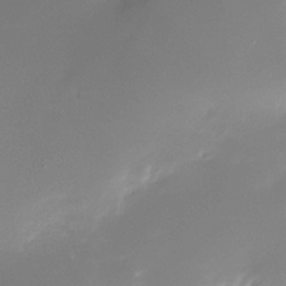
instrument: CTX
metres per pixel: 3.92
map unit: Nhe
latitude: -32.7275
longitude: -118.0822
